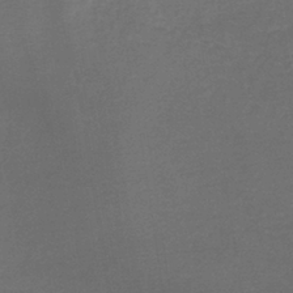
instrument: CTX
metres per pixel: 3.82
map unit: lHb
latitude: -38.0661
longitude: 58.5384
